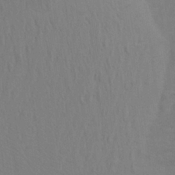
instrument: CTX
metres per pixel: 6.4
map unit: Aa
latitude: 25.6693
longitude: -145.5182
